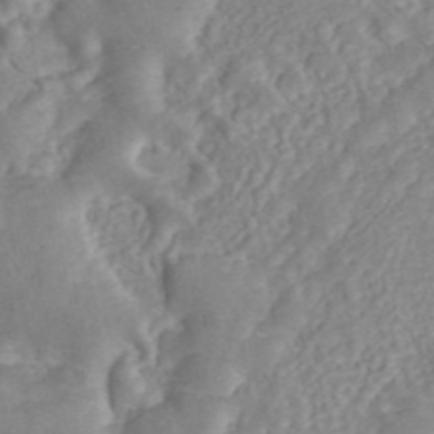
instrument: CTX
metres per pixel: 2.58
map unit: ANa
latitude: 45.6127
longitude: 24.5763
